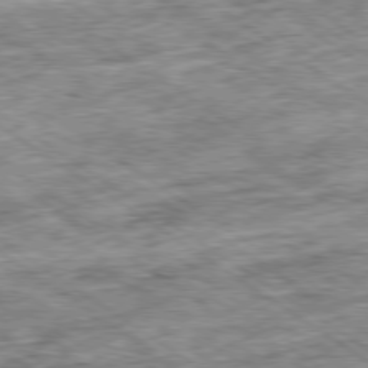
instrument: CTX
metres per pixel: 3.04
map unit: Ap
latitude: -79.5777
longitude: -75.2348
